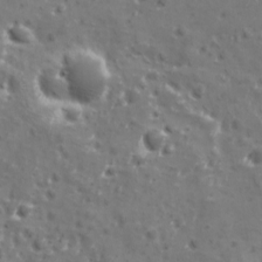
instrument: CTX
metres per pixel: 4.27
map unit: Ave
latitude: 11.1214
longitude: -104.9514
